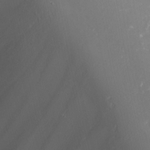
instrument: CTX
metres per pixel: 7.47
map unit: Nhu
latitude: -5.0675
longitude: -87.8205
